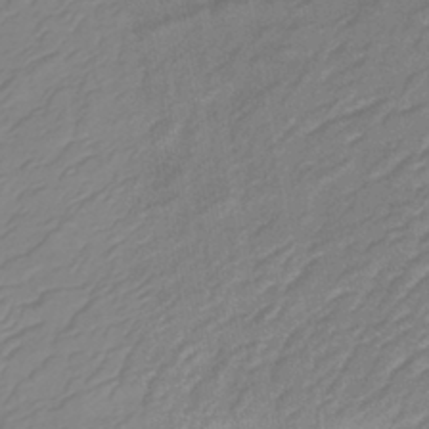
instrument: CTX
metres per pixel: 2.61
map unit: lHb
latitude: -40.7085
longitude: 76.7841
